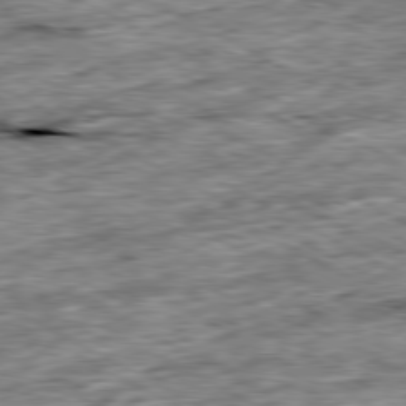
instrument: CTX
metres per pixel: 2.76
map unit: Ap
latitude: -80.5196
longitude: -88.8758
